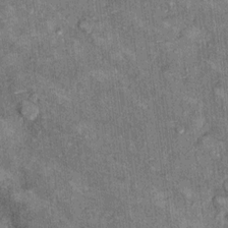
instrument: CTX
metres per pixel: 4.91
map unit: Hto
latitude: 10.4979
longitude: -36.3467
